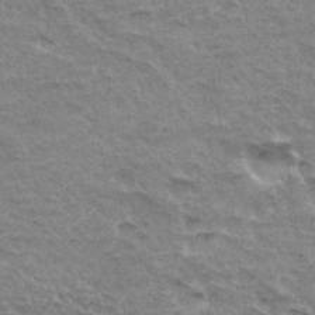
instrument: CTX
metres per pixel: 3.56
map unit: Hto
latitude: 34.1200
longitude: -45.1025
